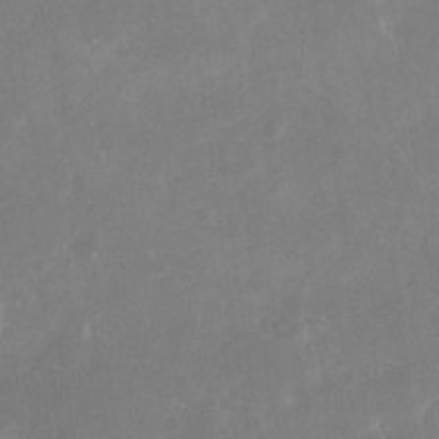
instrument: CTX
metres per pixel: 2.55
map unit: Nhu
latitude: -29.3510
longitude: -70.5168
